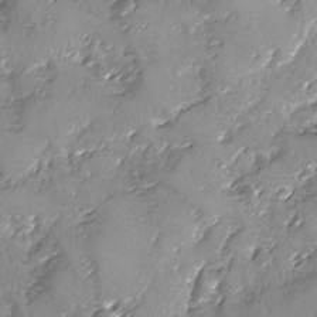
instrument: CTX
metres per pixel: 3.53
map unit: Ave
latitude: -8.2172
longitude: -118.0444
